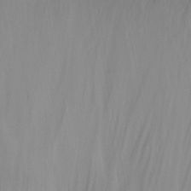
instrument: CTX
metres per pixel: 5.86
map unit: Nhu
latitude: -12.3684
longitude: -66.7435
